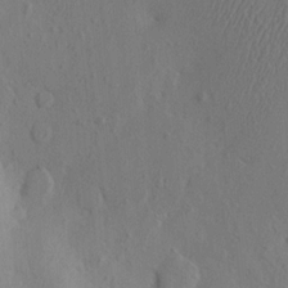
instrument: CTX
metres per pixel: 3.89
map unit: eHh
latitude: -3.0486
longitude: 18.2362
